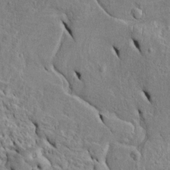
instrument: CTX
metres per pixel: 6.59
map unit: Htu
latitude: -5.8233
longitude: 153.5588
